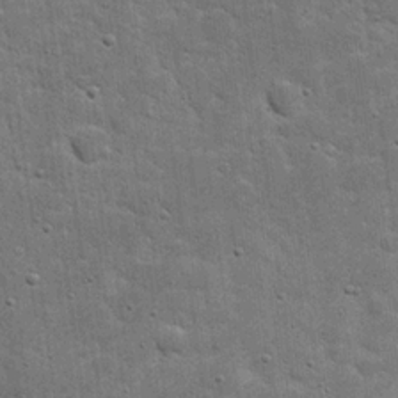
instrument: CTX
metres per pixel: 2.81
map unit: eHh
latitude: 20.3279
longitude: -63.3671
